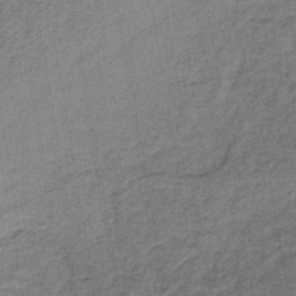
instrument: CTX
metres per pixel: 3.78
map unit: lHb
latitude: -40.7274
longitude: 59.5399
